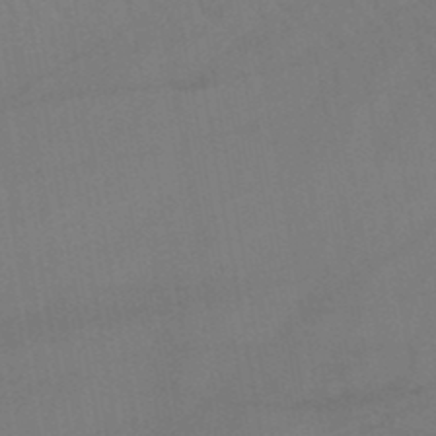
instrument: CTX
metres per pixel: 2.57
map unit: lHb
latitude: -45.6344
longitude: 76.9353
